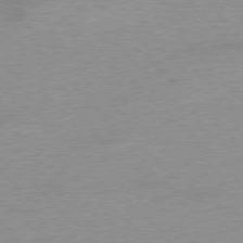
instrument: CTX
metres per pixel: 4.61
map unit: Ap
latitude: -77.2943
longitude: -88.7058
